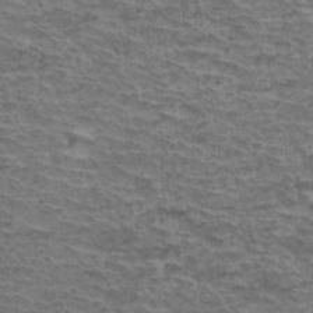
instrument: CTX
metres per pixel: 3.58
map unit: Hto
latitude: 36.6491
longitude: -43.8017
